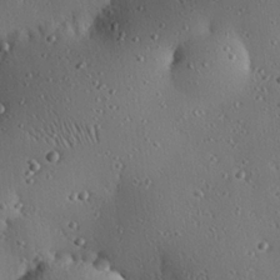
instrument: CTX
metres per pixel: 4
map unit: eHh
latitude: 23.2537
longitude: -91.3671
